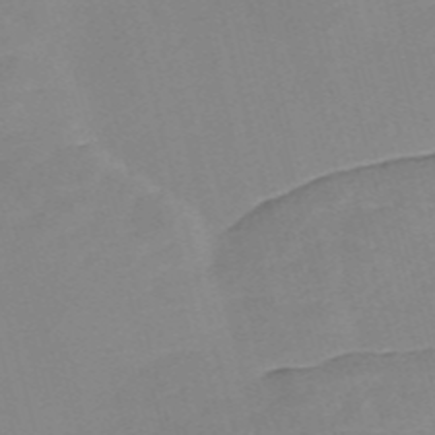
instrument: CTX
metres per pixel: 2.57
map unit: Nve
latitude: -57.7666
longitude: 58.1794
